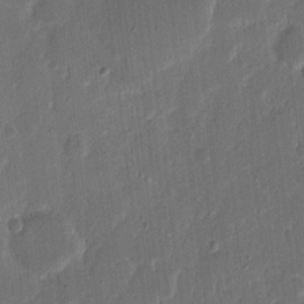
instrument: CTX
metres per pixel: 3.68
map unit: eHh
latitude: 9.3860
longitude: -68.7624
